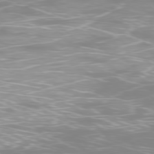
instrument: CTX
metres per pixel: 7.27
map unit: Ap
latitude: -78.5573
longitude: -64.0255
